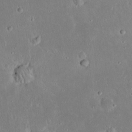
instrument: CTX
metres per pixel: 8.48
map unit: Nhu
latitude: 23.7072
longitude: -71.0080
